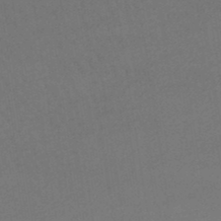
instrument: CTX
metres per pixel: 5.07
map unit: lHb
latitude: -47.1431
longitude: 67.4643
